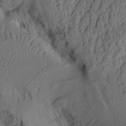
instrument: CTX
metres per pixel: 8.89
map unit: Aa
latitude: 8.2145
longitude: -128.2144
